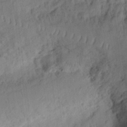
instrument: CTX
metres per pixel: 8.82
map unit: Ht
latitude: 10.2334
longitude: -74.3467
